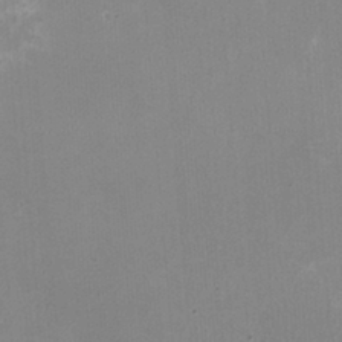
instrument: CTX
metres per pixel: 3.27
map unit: HNhu
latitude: -1.9367
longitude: -1.4804
